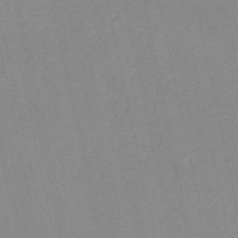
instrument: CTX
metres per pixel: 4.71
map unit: lHb
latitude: -46.8597
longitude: 60.8219
